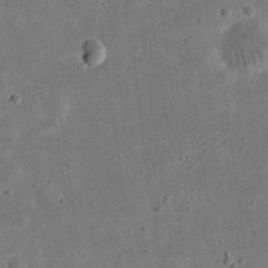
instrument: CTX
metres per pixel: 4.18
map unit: eHh
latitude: 23.6316
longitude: -68.6491
